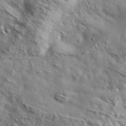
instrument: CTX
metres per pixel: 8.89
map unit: eHh
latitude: 37.1781
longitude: -80.8758
